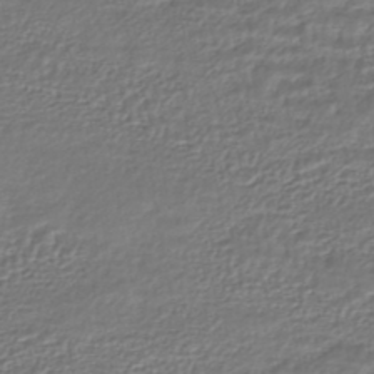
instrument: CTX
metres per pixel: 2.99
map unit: HNhu
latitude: -46.3306
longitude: 103.7289
